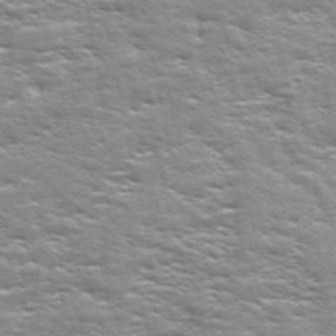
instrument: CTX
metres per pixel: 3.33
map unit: ANa
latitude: 49.6694
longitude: -75.0270
